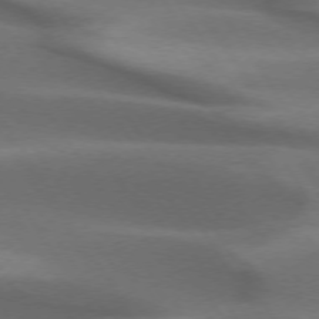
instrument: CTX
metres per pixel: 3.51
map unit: lApd
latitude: 73.3482
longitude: -52.4034
